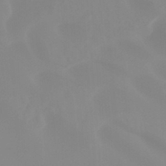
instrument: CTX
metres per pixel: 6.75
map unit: Ht
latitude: -15.1243
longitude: -55.7449
